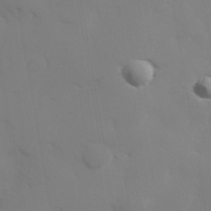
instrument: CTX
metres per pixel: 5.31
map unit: Hve
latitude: 32.8758
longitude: 150.7274
